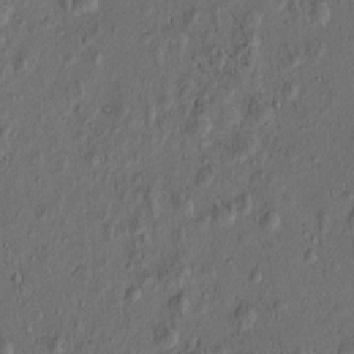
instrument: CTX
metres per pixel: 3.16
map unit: eHh
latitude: -0.9731
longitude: 18.9353
